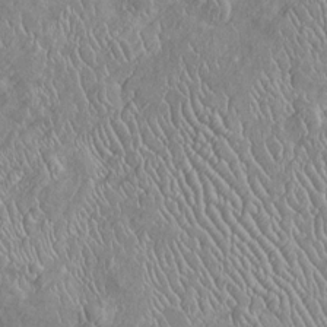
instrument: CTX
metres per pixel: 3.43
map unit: Htu
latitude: -6.5762
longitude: 153.5399
